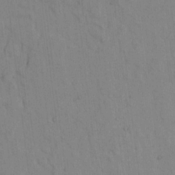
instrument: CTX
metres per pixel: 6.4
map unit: lAvf
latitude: 7.6316
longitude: 169.0108
